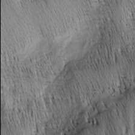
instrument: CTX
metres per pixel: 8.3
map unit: Nhu
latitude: -4.8408
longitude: -149.9906
